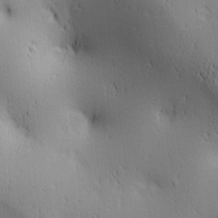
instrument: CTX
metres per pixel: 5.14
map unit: lAa
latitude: 3.0647
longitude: -117.5938
